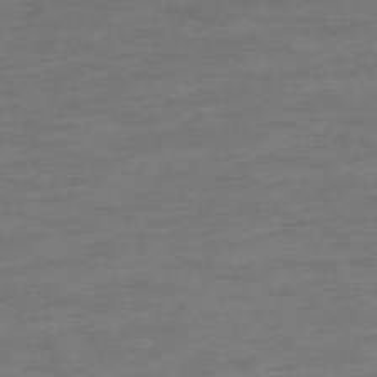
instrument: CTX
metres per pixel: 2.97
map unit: Ap
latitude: -76.1606
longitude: -83.9339
